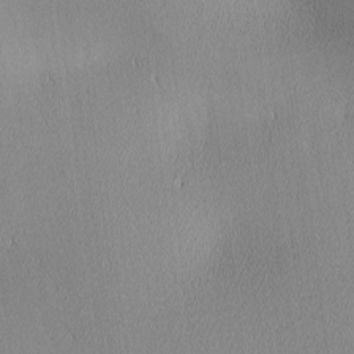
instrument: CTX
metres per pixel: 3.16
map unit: lAa
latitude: 1.5749
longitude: -117.3671
